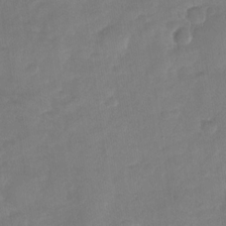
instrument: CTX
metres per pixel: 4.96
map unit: Nhu
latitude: -29.6155
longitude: -62.5168
